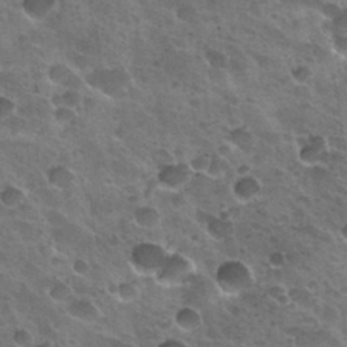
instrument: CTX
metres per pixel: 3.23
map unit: Nhu
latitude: 31.4427
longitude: -54.5168
